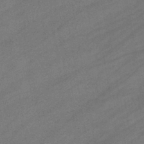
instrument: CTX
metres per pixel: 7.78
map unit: eHb
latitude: -44.7463
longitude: 85.4832
